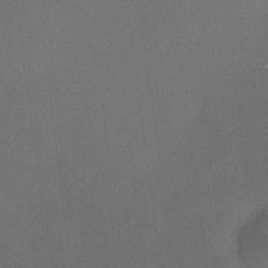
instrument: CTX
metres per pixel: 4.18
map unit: HNhu
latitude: 8.6869
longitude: 9.8611
